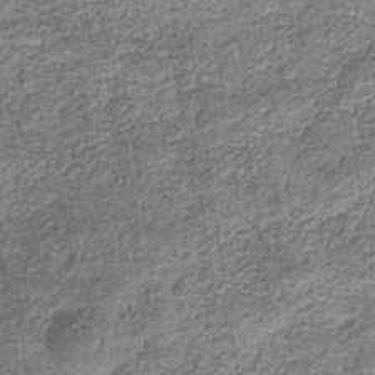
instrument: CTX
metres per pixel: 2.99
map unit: eHb
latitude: -31.6722
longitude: 72.9919
